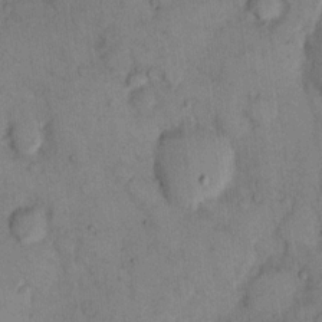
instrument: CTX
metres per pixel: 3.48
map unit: eHh
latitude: 14.0444
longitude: -63.0270
